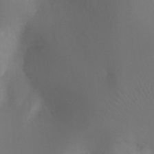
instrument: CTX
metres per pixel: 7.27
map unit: Ht
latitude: -3.5777
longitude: -25.1592
